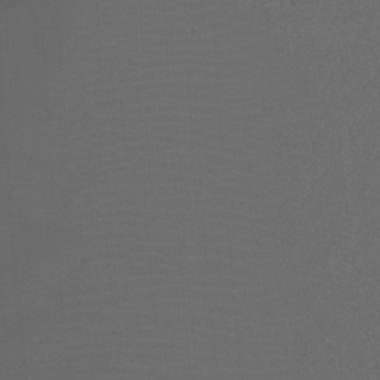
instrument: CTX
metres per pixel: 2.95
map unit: Htu
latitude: -11.6722
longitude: -72.8002
